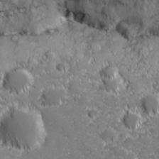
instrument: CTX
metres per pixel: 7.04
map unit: lHvf
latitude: 26.8947
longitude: 142.8030
